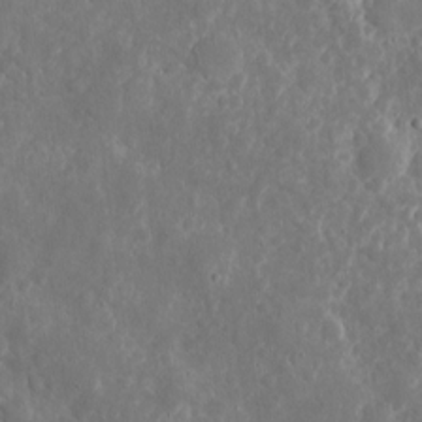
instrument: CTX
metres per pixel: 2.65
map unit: eHh
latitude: 8.5924
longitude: -71.8961
